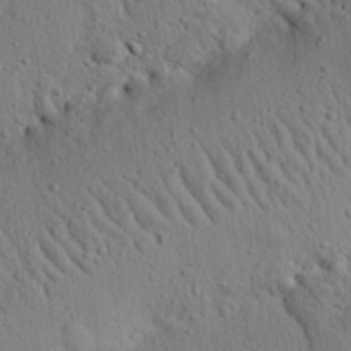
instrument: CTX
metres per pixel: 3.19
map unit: eHh
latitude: 25.0080
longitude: -80.5357
